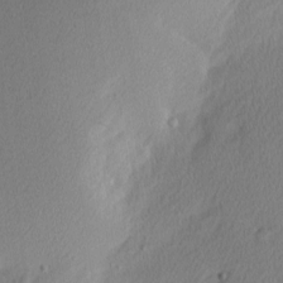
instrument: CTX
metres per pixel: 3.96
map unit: Nhu
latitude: 1.4426
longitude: -77.4237
